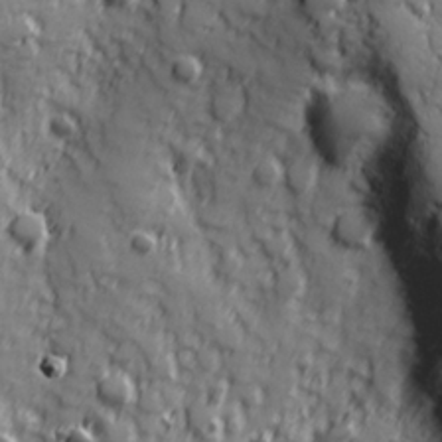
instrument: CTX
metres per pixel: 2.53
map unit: Hve
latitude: 25.3103
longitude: 146.7274
